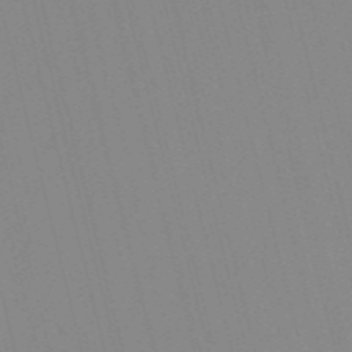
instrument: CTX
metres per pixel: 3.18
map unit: Nve
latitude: -56.8786
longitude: 61.6533
